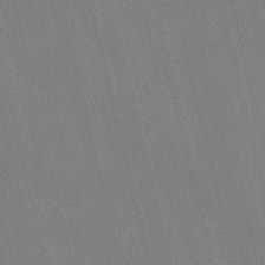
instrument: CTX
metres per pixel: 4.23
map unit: HNhu
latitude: 7.2159
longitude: 4.5196
